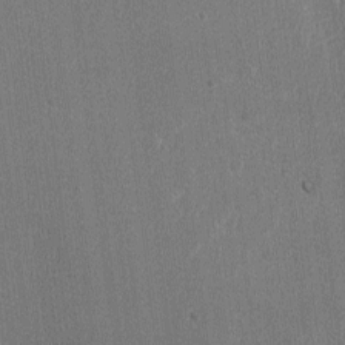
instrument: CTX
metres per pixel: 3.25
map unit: lAvf
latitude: -8.3684
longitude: -113.5938
